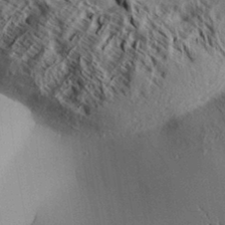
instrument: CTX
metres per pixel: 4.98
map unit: Aa
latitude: 32.7813
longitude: -137.4994
